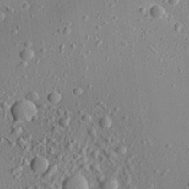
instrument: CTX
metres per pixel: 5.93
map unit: Aa
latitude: 21.7828
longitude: -143.0836
